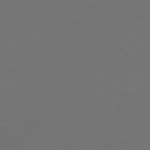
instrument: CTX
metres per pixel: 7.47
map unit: lHb
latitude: -47.4832
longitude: 75.8612
